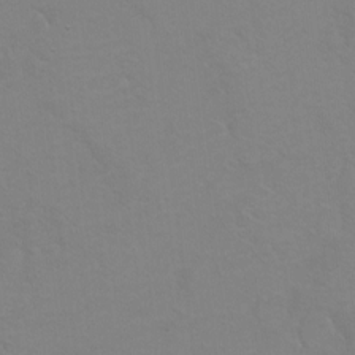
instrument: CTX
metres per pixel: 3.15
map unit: Hto
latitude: 6.9136
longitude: -31.1026
